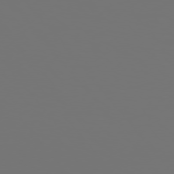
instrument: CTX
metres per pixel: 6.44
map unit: Hpe
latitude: 76.3278
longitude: -139.0458
